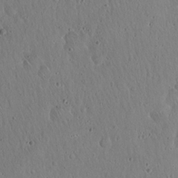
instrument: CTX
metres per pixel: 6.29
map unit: Hto
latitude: 17.9528
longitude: -59.4993
